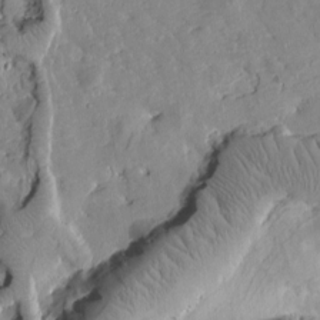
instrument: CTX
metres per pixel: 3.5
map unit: Htu
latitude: 1.9339
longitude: 177.7478
